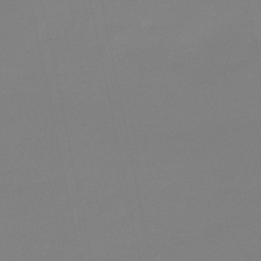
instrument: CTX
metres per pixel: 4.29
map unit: lHb
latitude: -49.4833
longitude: 80.0661
